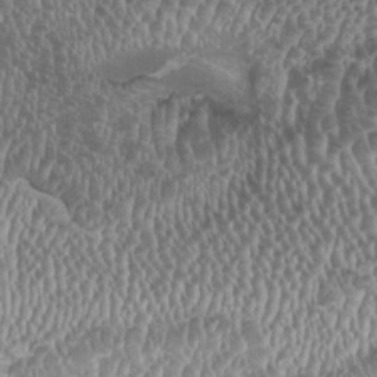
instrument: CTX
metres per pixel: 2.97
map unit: HNhu
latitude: -2.0661
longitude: 0.0283
